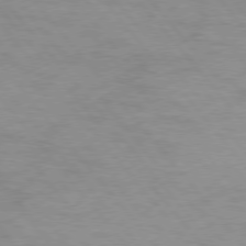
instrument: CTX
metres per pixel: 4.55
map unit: Hpe
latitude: 75.8772
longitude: -143.8772
